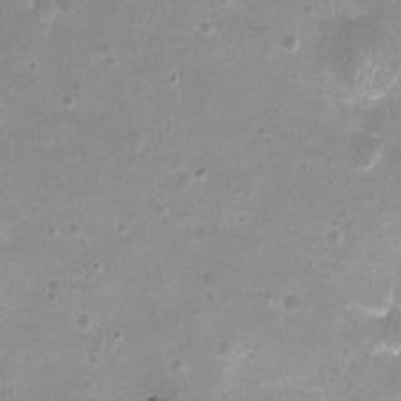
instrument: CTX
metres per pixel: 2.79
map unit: Nhu
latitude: -13.8045
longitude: -54.6679
